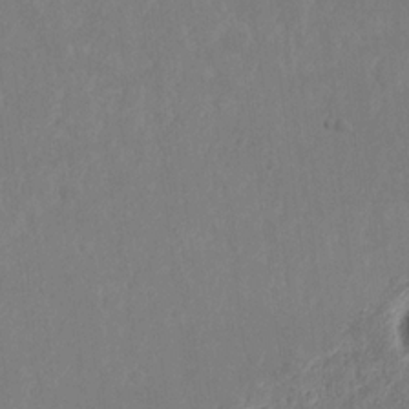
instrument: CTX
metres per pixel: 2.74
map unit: Nhu
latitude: 18.0822
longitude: -73.1781
